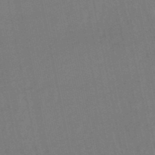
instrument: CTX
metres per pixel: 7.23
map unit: eHb
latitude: -49.7667
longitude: 72.4440
